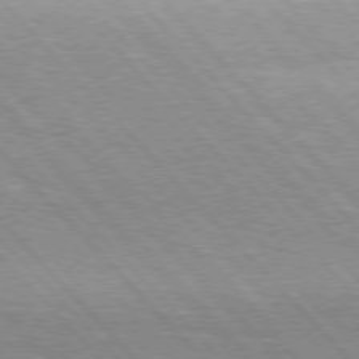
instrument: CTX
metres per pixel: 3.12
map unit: Hpe
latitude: 76.0633
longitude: -127.0081
